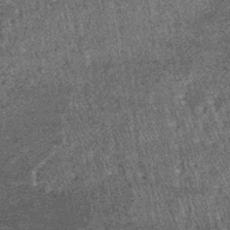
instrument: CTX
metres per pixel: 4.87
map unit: lHb
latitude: -39.7666
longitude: 66.8597
